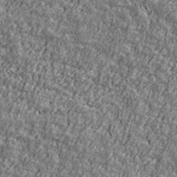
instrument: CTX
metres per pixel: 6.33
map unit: Ave
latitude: 41.6504
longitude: -111.5371
